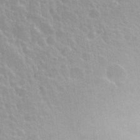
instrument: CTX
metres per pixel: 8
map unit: Nhu
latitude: 26.4979
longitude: -55.5938
